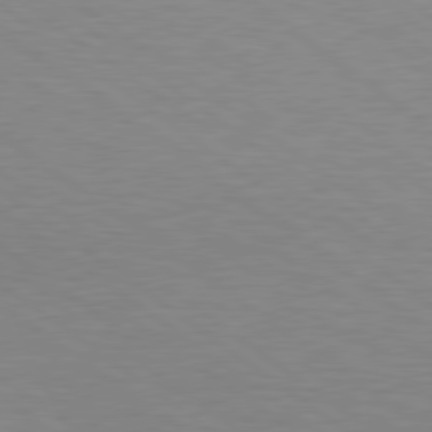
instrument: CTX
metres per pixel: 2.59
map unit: lApd
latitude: 79.0270
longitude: -177.2537
